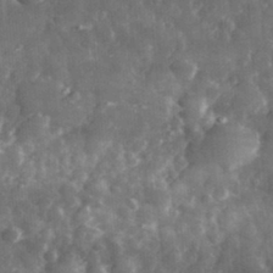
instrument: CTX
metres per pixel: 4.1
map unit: eHh
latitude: 31.8017
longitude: -71.5182
